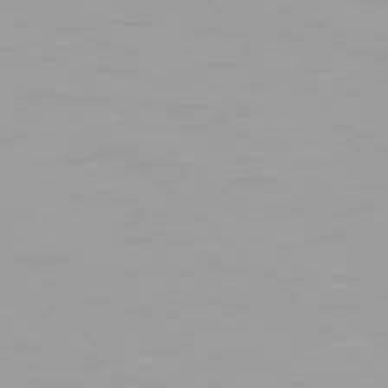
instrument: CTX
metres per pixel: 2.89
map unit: Hpe
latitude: 77.7449
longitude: -140.2144
